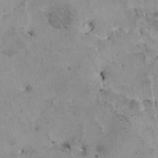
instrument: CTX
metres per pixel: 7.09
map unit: HNhu
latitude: 3.9906
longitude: 4.5196
